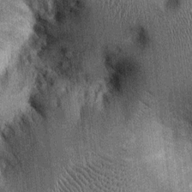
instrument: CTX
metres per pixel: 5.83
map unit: Ht
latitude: -2.4062
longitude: -13.1781
